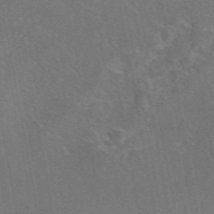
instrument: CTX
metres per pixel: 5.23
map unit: eAb
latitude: 46.9514
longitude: 108.9542
